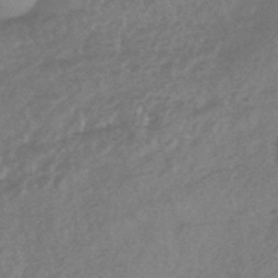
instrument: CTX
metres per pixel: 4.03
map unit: HNhu
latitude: -45.2943
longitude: 92.9542
